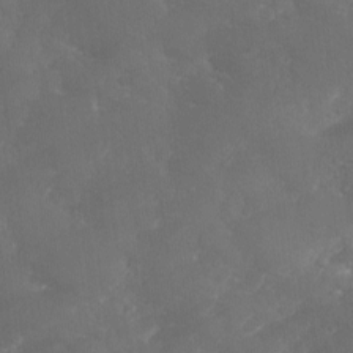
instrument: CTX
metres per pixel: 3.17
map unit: Ave
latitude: 1.4426
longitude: -111.3104
